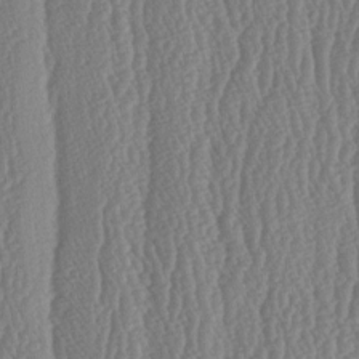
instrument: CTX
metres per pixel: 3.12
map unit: lAa
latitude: -6.9352
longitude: -130.0444
